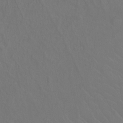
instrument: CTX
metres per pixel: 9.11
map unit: Ht
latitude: -10.2928
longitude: -38.0255
